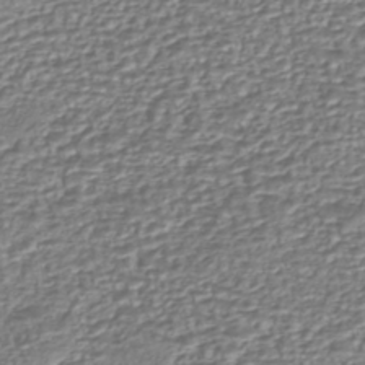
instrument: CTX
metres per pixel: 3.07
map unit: eHh
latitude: -43.2564
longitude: 122.2173
